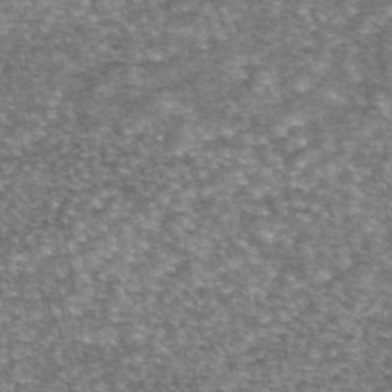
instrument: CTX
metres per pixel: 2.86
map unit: eAb
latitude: 45.5749
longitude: 104.1794
